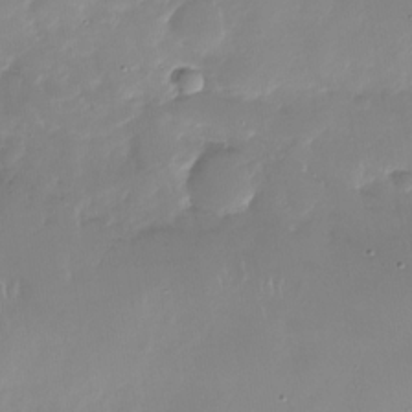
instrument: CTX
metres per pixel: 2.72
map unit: Nhu
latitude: -27.4265
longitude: -60.6112
